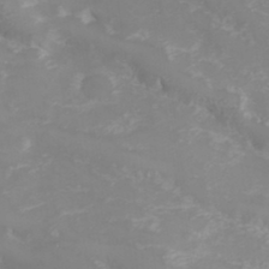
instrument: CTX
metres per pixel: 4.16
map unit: Hve
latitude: 32.9325
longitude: 148.8597
